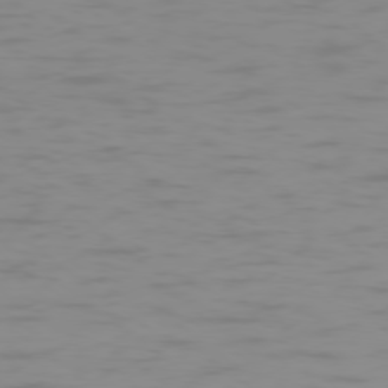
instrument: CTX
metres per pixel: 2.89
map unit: Ap
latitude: -78.0283
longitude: -94.6491
